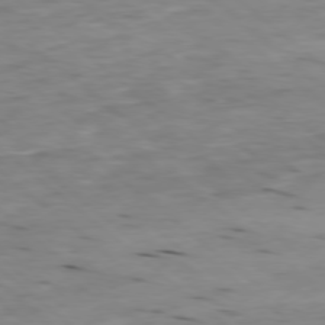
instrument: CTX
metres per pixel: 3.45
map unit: Ap
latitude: -78.7085
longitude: -88.5546
